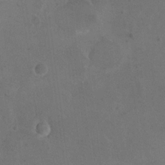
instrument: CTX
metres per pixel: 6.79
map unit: eHh
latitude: 19.7071
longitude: -64.4601
